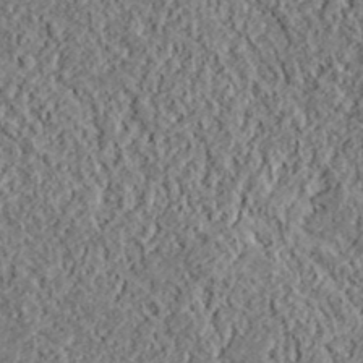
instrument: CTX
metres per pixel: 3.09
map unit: lHvf
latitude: 38.7813
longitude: -88.1956
